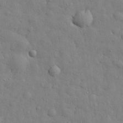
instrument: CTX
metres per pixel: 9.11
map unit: eHh
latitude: 29.3481
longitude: -75.7639
